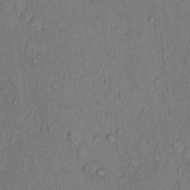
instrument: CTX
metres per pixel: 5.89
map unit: Hto
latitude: 8.5168
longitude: -58.4034
